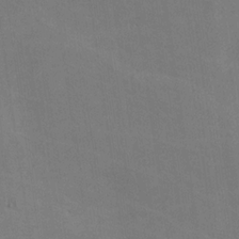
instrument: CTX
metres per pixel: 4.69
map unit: lHvf
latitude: -9.9745
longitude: -102.4601
